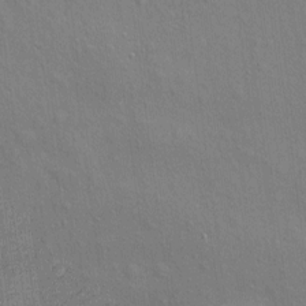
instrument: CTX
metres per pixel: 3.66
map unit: eHh
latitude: 4.7246
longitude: -74.3089
